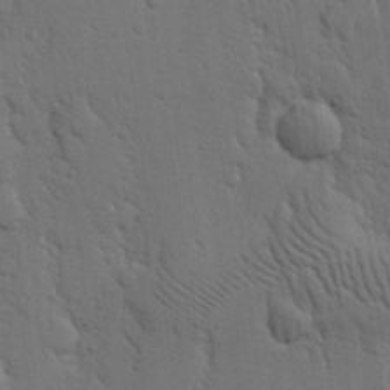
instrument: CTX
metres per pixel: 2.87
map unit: Nhu
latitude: 16.8002
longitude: -79.1970
